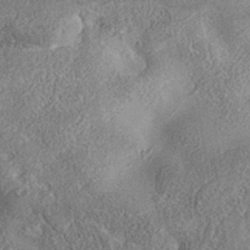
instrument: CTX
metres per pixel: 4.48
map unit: eAb
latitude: 35.9528
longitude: 106.8786
